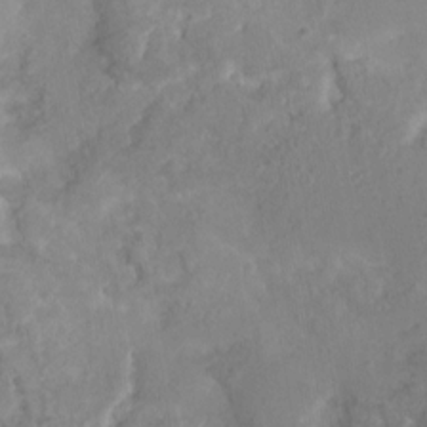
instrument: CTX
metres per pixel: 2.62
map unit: Nhu
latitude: 2.2333
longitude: -15.1781
